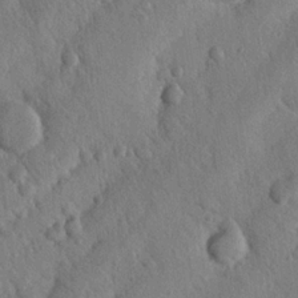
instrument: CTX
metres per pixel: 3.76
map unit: Nhu
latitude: 21.7261
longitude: -76.0633
